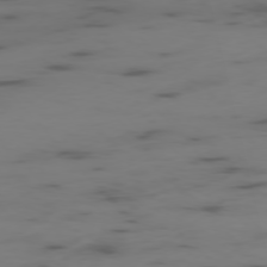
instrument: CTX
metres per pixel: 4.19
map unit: Ap
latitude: -76.7652
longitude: -66.2144
